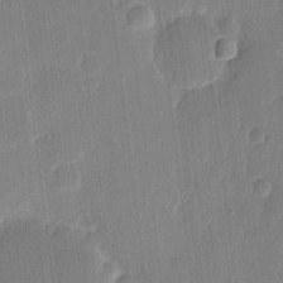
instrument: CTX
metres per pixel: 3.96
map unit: eHh
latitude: 9.6505
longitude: -68.5924
